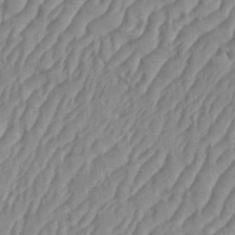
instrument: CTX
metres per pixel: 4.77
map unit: eHh
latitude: 36.5735
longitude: -137.5560
